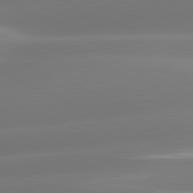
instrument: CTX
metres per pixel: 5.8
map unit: lApd
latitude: 81.2915
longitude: -160.4601
